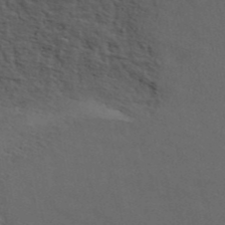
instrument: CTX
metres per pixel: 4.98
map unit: ANa
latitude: 44.5924
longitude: 38.2361
